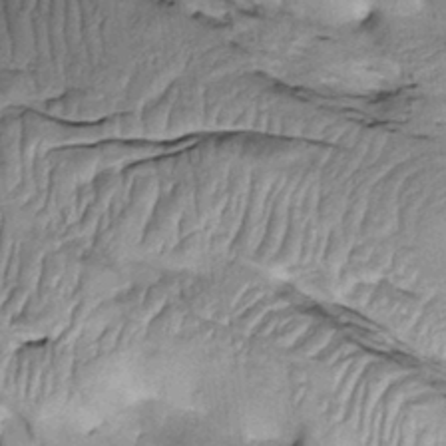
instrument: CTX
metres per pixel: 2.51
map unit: Htu
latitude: -2.0661
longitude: 150.0283
